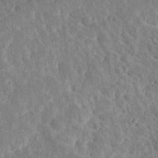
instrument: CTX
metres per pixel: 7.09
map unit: Ave
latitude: 17.2915
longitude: -135.1403
